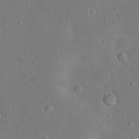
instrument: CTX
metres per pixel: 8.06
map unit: Nhu
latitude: 14.2523
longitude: -36.3845
